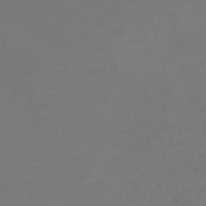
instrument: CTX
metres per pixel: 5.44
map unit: Nve
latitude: -58.7652
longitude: 60.1795
